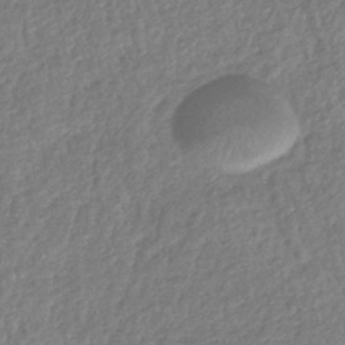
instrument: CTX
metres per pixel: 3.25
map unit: eHb
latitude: -38.6330
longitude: 81.1620
